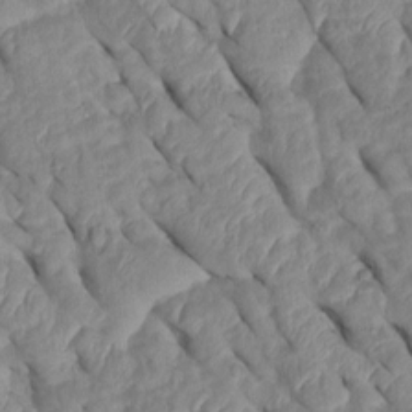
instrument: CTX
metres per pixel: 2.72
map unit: Htu
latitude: 1.9717
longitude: 147.5966
